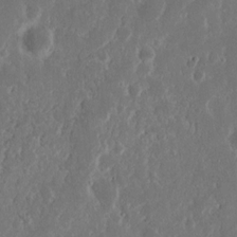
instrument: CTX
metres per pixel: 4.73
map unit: Nhu
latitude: 14.9892
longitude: -73.8773
